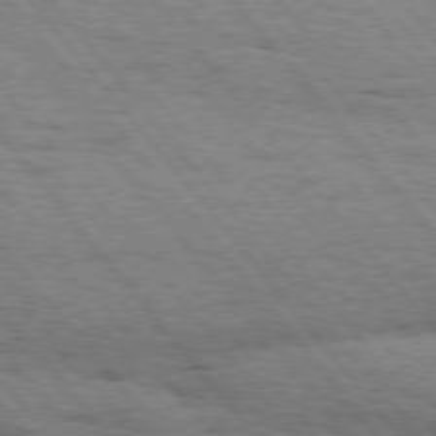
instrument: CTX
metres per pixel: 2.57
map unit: Hpe
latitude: 75.8205
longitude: -153.2348
